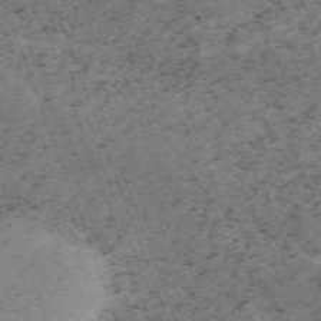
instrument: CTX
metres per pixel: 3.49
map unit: HNb
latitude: -55.0109
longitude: -48.1767
